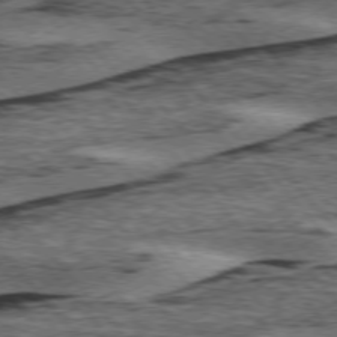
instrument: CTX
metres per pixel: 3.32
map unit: lApd
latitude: 75.8205
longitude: -77.4615
